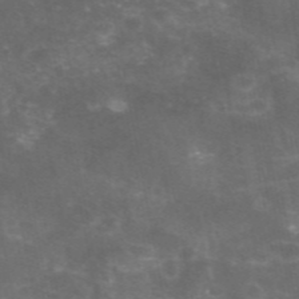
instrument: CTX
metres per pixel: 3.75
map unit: eAb
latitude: 46.9514
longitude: 124.5952
